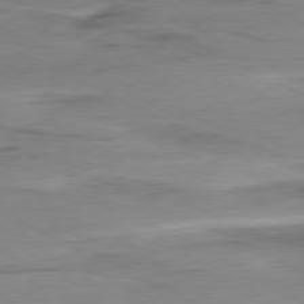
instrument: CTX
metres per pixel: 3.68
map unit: Ap
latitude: -80.6519
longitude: -82.4601
